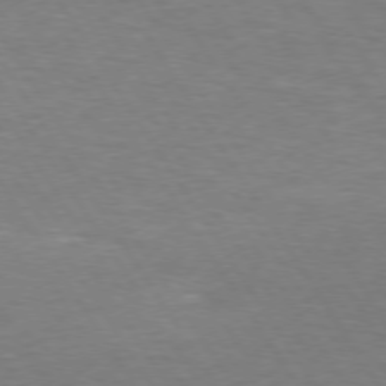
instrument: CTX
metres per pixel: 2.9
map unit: lApd
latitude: 74.1767
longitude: -74.1389
